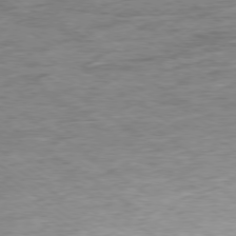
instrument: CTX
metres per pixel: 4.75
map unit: Ap
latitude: -79.1242
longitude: -101.3482
